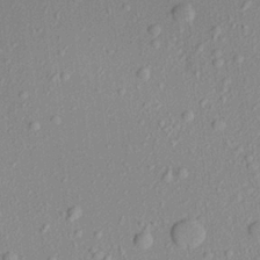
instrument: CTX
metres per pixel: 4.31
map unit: Aa
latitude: 21.6316
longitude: -143.2915
